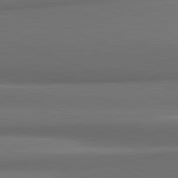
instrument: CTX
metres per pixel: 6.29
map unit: lApd
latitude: 81.8394
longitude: 170.5574
